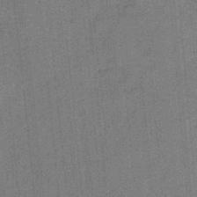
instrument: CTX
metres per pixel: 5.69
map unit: HNb
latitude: -34.7463
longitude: 57.1998
